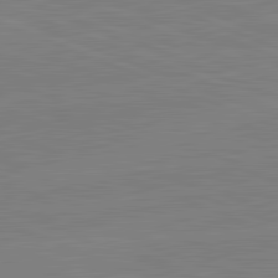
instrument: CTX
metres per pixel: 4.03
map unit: lApd
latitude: 82.1388
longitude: -157.1592
